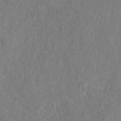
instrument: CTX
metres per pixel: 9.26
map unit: HNhu
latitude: -28.8975
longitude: 73.3887
